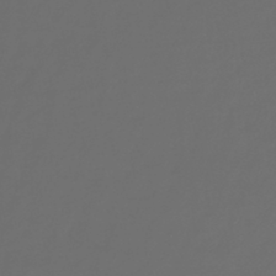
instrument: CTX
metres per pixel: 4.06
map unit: lHb
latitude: -43.6154
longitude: 71.5399
